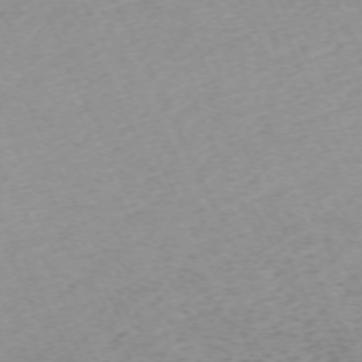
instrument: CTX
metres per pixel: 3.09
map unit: Hpe
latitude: -70.4629
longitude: 14.8408
